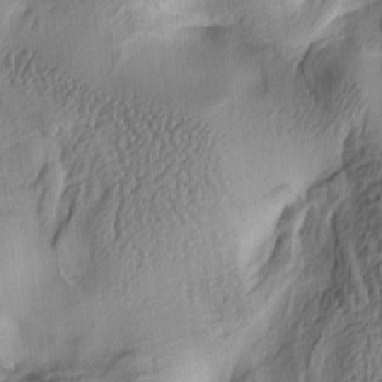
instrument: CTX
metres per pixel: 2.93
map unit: lAa
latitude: 5.1970
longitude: -113.7827
